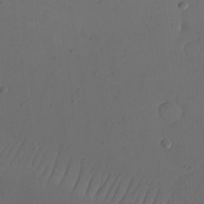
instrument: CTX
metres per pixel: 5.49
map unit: Nhu
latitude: 22.0633
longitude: -72.7625
